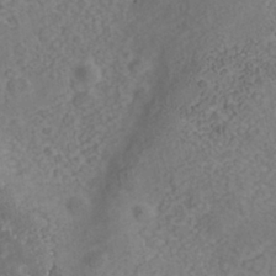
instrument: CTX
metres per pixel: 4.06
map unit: Nhe
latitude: -40.2928
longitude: -100.1956
